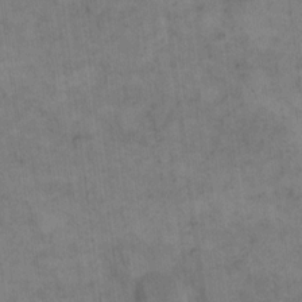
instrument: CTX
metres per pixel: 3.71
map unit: eHh
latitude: 14.7813
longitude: -67.0836
